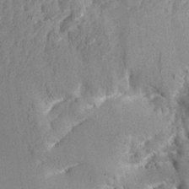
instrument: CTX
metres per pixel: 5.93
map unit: Aa
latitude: 13.5371
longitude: -141.6882
